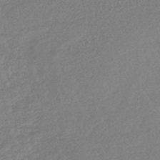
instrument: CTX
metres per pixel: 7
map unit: lHb
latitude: -43.3320
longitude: 79.4265
